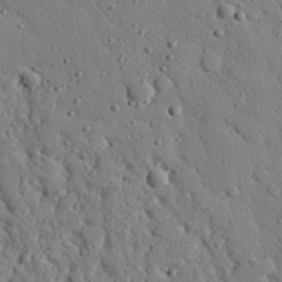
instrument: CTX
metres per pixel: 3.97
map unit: eHh
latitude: 26.4601
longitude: -78.5735
